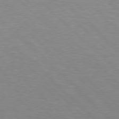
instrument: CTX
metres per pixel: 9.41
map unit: Hpe
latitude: 77.5371
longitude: -153.3860
